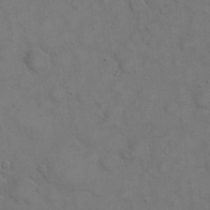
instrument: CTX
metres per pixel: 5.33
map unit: eHh
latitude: 21.0648
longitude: -59.5749
